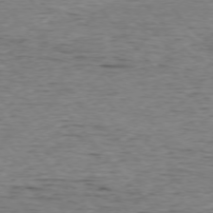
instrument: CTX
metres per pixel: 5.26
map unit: Ap
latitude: -76.2362
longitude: -95.2537
